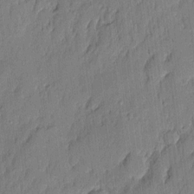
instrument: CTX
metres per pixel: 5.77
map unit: eHh
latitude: 4.8002
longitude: -76.6301
